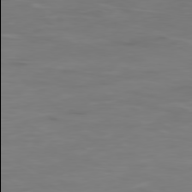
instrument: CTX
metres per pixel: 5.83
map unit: Ap
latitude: -79.2187
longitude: -77.9906
